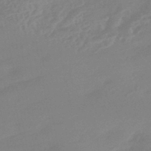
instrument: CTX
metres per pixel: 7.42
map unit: HNhu
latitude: -44.1984
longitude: 91.4833
